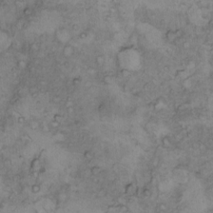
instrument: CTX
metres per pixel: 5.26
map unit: Hto
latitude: 7.1214
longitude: -60.5357
